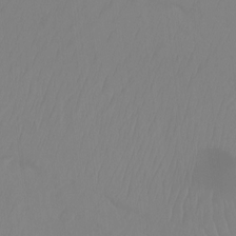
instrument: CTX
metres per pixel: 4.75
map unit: Ht
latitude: -14.5007
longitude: -53.6505
